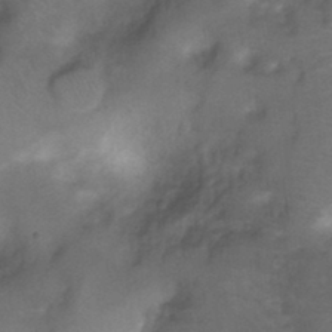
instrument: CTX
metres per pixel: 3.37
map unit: Ht
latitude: 3.8016
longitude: -29.5938
